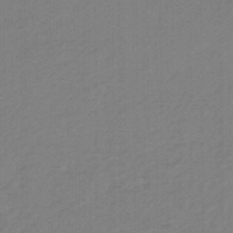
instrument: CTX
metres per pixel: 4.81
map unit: eHb
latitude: -46.7085
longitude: 89.4265
